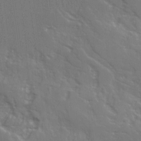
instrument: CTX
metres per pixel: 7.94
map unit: Ave
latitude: 15.7072
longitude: -129.9906
